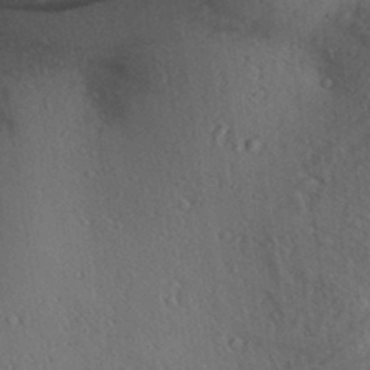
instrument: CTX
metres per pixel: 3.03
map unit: Aa
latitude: 29.8394
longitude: -137.3671
